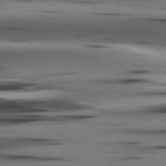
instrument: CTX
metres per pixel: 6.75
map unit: lApd
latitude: 80.4790
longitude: 161.0109
